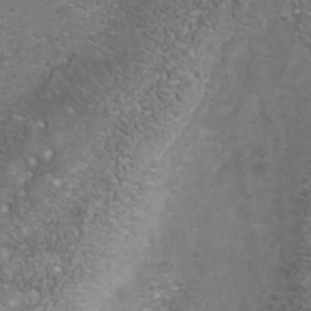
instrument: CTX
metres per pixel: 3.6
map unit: Nhu
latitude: -41.2376
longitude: -84.8947
